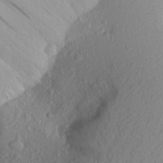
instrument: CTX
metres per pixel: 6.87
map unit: Aa
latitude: 25.3292
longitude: -145.9339
